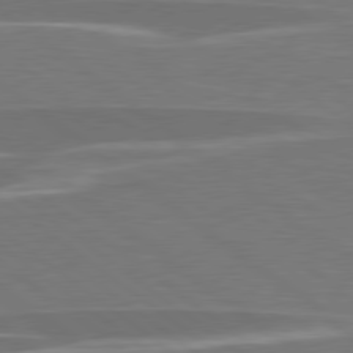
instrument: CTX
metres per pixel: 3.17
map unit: lApd
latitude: 79.1781
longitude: -93.9717
